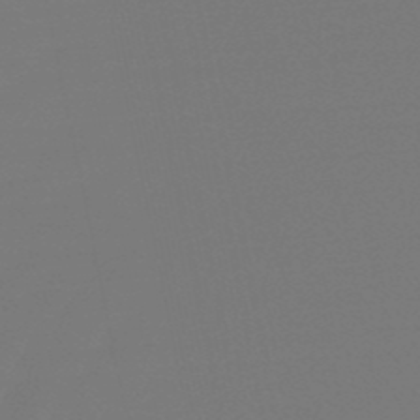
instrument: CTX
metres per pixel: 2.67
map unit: lHb
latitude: -51.2187
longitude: 80.0283
